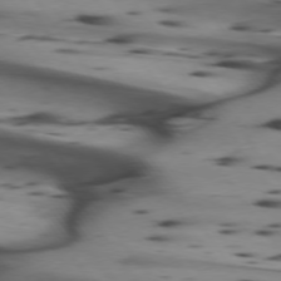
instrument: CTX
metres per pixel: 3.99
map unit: lApd
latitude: 74.4034
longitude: -64.7813
